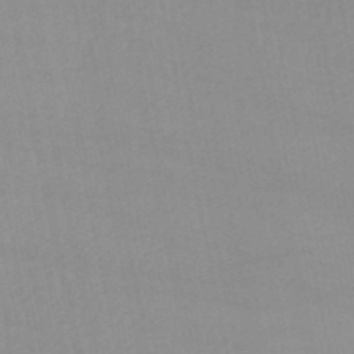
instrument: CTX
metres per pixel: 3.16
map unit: eHb
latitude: -50.0472
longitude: 68.1605
